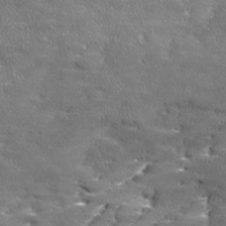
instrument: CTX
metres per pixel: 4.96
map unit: Ave
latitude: 17.8017
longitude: -136.6491
